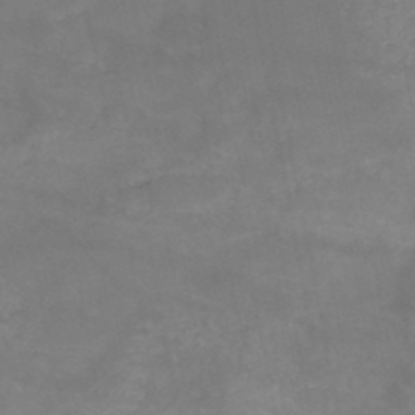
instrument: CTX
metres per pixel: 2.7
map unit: HNb
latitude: -48.5952
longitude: -38.8569
